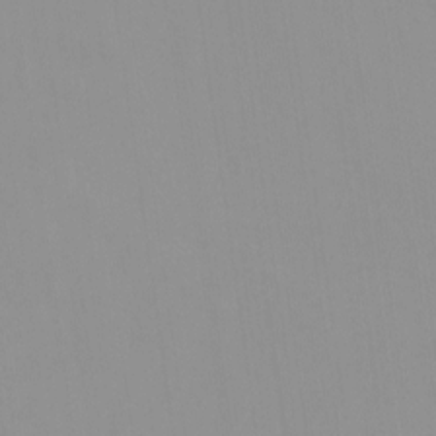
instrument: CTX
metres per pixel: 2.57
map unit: HNhu
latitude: -0.7464
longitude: -6.0822
